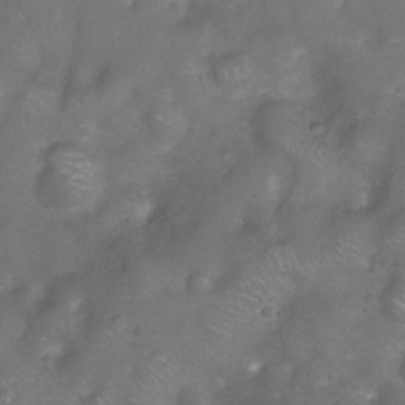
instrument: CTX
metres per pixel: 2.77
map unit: Ht
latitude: -5.8422
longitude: -19.7449
